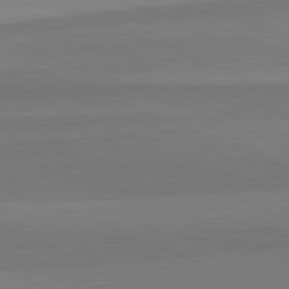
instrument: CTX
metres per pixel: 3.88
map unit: lApd
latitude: 82.5167
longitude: 156.3117
